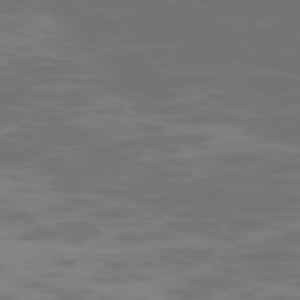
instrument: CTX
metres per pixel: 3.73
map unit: Hpe
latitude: -74.4818
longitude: 6.1983
